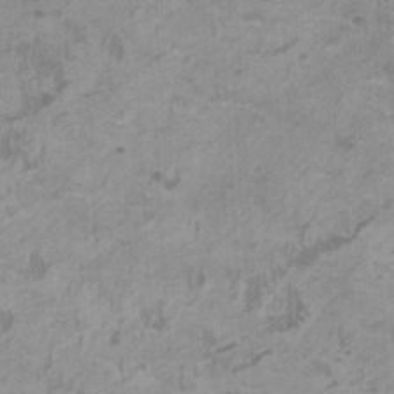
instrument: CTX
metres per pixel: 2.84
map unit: HNhu
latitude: 2.0444
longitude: -2.3656
